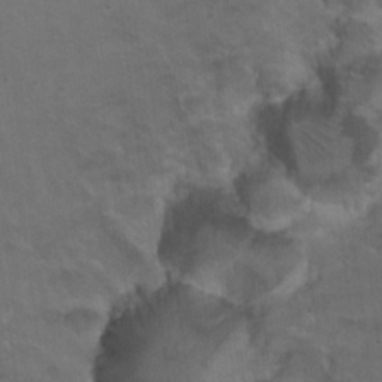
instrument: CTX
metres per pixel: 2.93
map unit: Nhu
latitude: 18.2711
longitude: -32.4034
